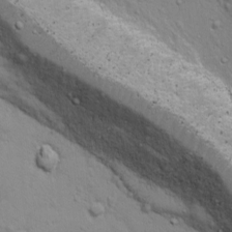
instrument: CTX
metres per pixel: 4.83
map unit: Ave
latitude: 11.4616
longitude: -104.1200
